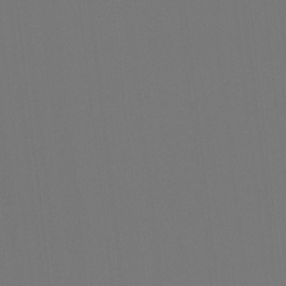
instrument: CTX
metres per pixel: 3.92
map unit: Hto
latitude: -7.7855
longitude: -50.3089
